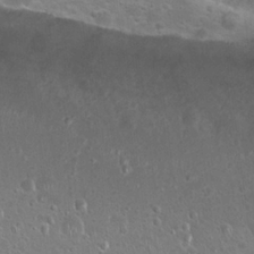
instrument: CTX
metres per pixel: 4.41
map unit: Hto
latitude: 23.9528
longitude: -50.5923
